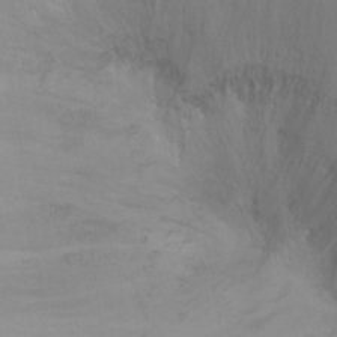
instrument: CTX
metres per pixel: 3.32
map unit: Ht
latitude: -8.8219
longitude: -37.0837
